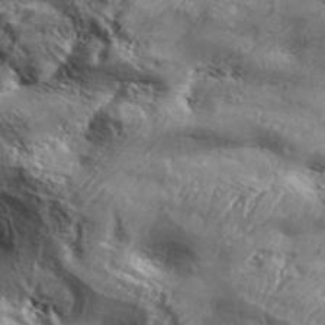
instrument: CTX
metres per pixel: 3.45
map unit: Aa
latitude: 34.4412
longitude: -135.1592
